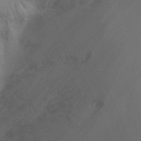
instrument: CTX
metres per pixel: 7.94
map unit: Nhu
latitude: -12.4818
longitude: -66.3656
